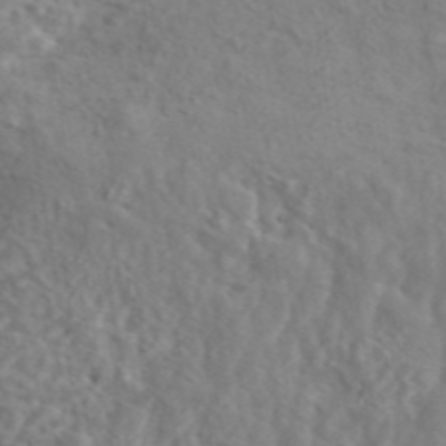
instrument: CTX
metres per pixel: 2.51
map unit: ANa
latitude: 44.8380
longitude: 21.1998
